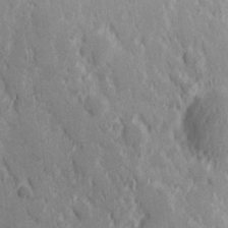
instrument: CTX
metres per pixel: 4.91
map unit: Hve
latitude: 25.3859
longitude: 146.1417
